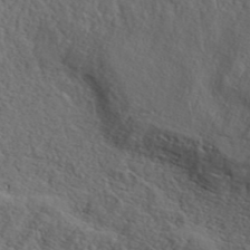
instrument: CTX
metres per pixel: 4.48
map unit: ANa
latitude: 42.3467
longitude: 52.5195
